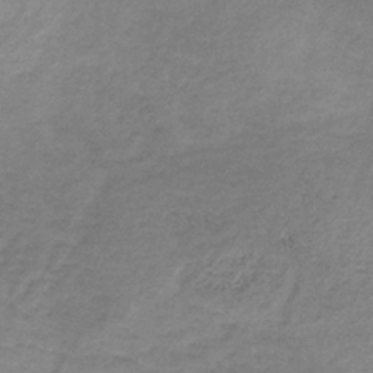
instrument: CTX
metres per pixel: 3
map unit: HNb
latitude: -32.2740
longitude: 60.5952
